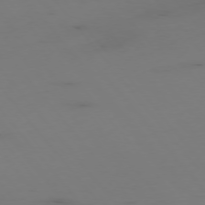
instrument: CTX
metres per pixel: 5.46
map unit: Hpe
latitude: -76.0661
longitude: -17.6883
